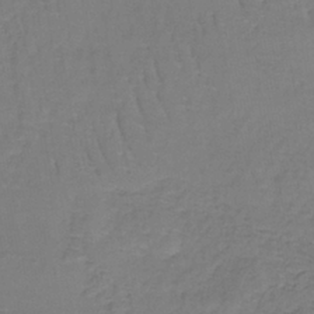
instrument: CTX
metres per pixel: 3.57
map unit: lHb
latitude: -38.6519
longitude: 60.8408
